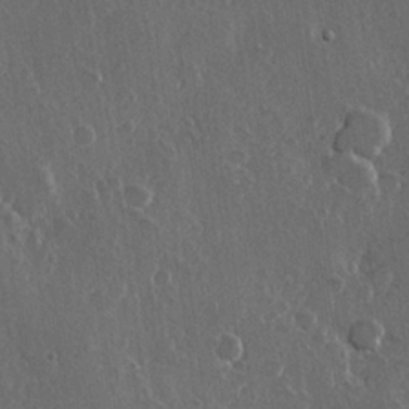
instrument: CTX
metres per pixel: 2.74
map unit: Hve
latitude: 22.4034
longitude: 148.0283
